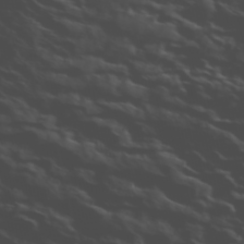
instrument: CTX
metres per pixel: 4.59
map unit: ANa
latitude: 45.4615
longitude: -83.7827
